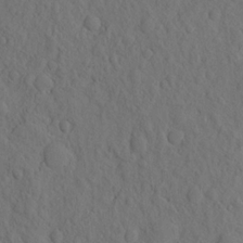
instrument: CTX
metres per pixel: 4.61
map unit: eHh
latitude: -2.2739
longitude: 18.2739
